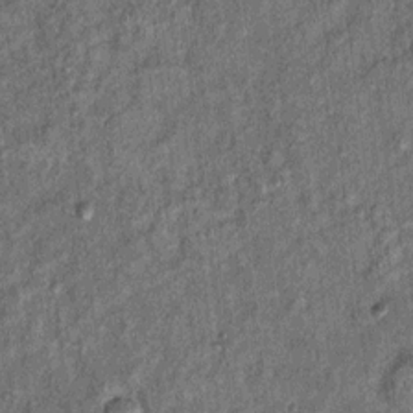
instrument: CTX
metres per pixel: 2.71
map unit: Ht
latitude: 8.3467
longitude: -37.3292
